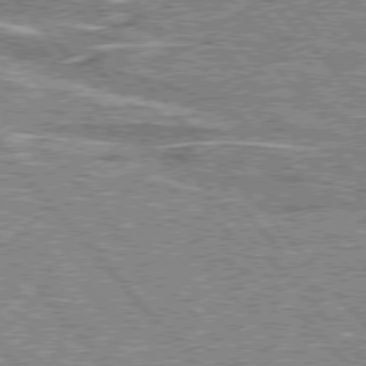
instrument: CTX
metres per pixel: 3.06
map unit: lApd
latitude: 76.3845
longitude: -80.5735
